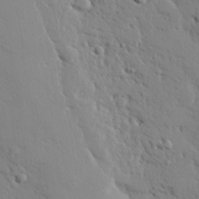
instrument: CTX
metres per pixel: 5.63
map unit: eHh
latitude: 25.9717
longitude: -78.1956
